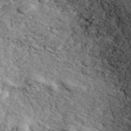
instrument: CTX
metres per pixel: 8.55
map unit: ANa
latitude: 45.0081
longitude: 38.6140
